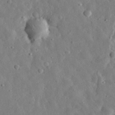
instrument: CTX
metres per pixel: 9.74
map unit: eHh
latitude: 31.7261
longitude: -77.3292
